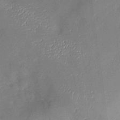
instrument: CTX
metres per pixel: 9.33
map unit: Nhu
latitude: -27.0864
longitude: -57.6693
